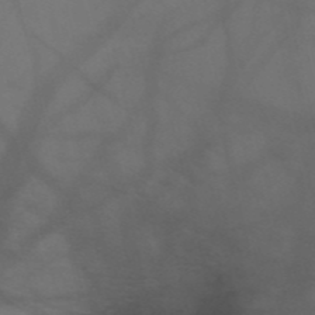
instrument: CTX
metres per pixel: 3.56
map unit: HNb
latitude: -51.8044
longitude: -46.0822
